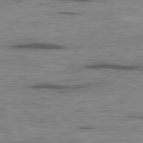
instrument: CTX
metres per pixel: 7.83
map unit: Ap
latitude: -80.2173
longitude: -91.7072
